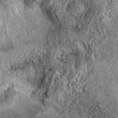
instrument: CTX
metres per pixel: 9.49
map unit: eAb
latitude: 39.8394
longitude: 111.3510
